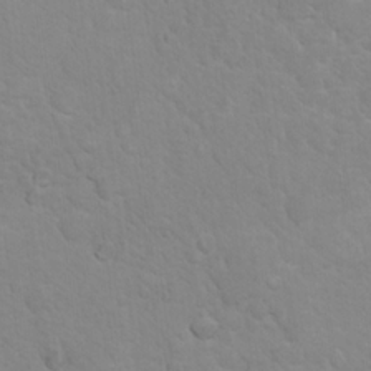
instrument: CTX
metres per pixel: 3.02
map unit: Nhu
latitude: 16.8002
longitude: -33.2537
